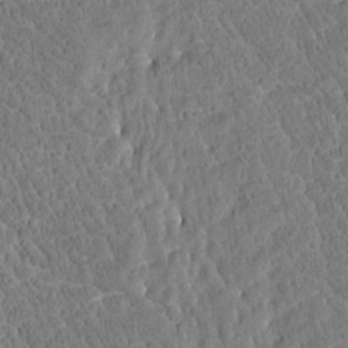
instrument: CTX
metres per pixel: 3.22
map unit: Htu
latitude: -3.7666
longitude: 174.8219
